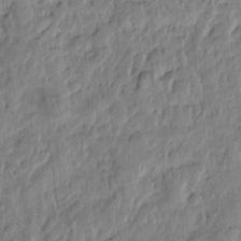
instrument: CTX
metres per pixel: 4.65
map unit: Htu
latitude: -2.5762
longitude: 179.1431
